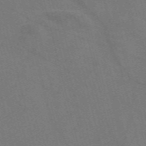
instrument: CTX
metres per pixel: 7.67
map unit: Nve
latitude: -58.0660
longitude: 51.5588
